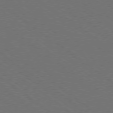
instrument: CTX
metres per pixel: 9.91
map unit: Ap
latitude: -79.0486
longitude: -64.0444
